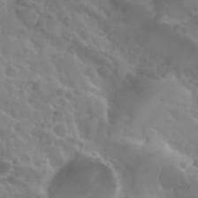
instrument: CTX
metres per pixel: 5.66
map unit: Nhu
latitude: 29.1970
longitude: -55.2348
